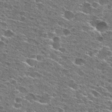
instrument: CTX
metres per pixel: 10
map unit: Hto
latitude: 27.4615
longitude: -47.4049
